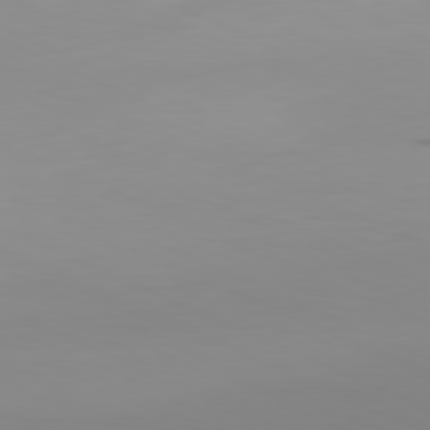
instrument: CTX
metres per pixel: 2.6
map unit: Ap
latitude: -81.3510
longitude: -61.2159
